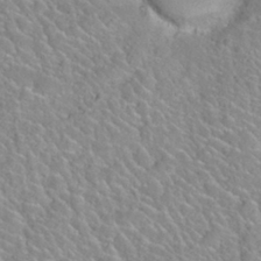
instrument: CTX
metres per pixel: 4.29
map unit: Nhu
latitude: 28.1011
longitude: -52.4790
